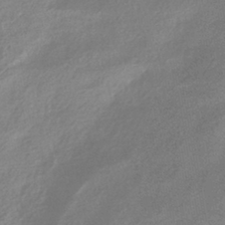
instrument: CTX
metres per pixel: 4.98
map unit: HNhu
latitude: -41.3321
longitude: 92.1417
